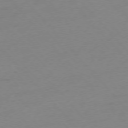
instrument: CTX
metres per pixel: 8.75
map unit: Ap
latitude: -76.4440
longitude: -71.8583
